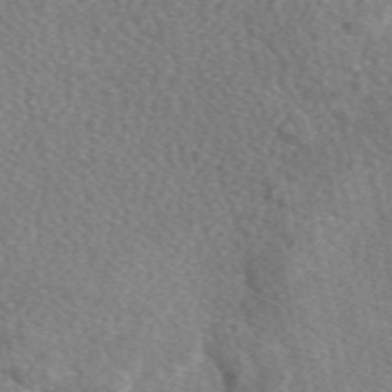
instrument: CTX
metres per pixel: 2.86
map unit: eAb
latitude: 49.5182
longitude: 117.0297
